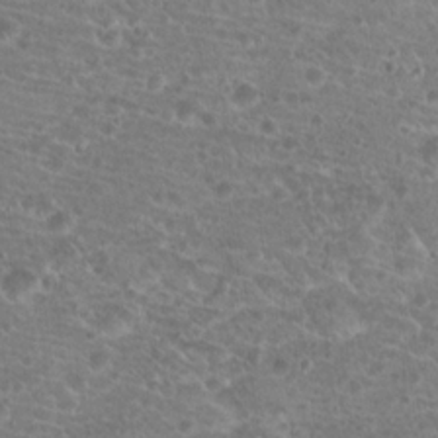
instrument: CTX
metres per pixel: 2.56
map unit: Hto
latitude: 19.5938
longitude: -42.1200
